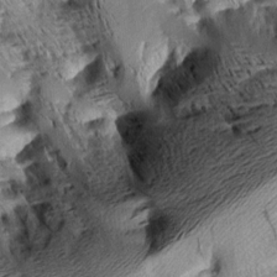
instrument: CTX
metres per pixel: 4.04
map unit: Aa
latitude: 9.1970
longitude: -142.8002
